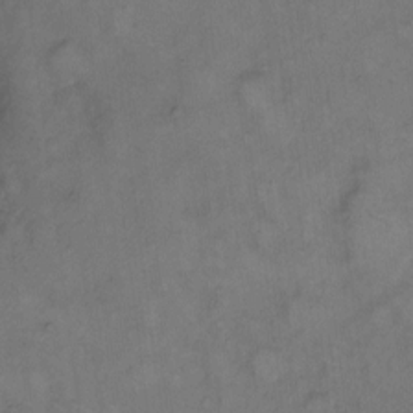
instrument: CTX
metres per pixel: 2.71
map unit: eHh
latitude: 8.0633
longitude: -62.6113
